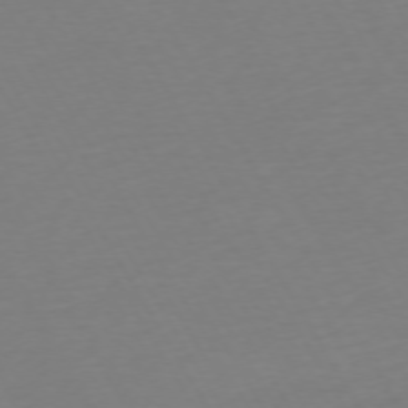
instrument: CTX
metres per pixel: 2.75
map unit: Ap
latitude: -74.5196
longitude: -68.8569
